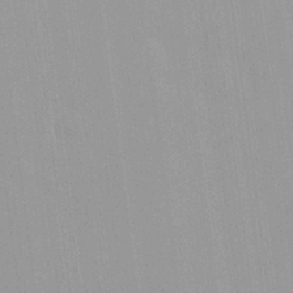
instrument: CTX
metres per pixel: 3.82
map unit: HNhu
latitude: 6.6868
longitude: -2.1766
